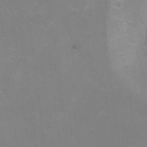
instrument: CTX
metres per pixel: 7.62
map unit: Nhu
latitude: -7.9556
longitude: -41.6315
